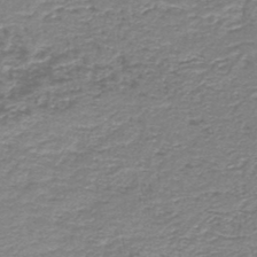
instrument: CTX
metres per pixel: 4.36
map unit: HNb
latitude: -44.6519
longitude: 50.3495
